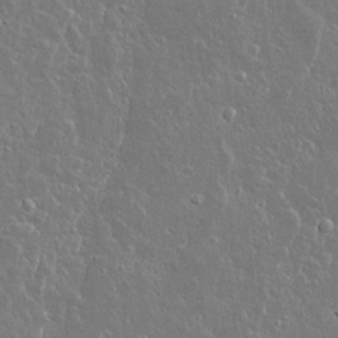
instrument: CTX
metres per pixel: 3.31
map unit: lAvf
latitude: 14.5924
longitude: -127.9528
